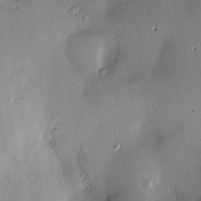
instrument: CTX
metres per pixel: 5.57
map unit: Hve
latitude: -9.8800
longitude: 174.2172
